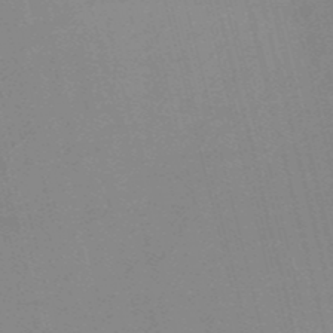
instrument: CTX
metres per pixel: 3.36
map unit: HNb
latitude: -52.4251
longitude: -47.1026
